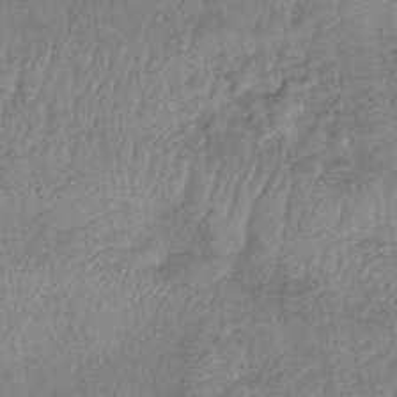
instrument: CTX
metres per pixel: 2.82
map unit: eHb
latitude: -42.6518
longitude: 82.3495
